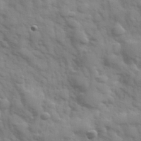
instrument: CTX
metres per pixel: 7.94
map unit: Hve
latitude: 32.4412
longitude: 150.5196
